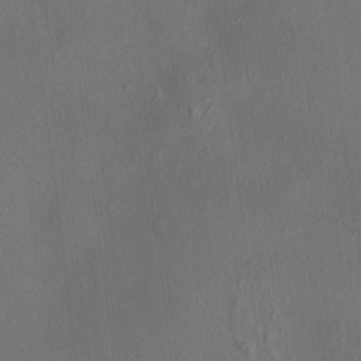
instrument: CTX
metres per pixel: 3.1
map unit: HNhu
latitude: 5.6316
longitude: 7.1431
